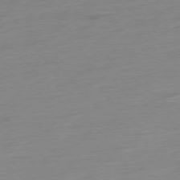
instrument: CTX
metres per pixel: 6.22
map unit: Hpe
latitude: -76.5763
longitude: -14.7247
